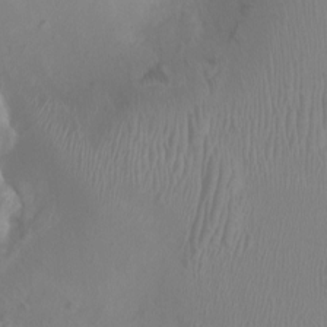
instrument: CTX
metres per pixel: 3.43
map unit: Ht
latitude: -0.7464
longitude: -17.7828
